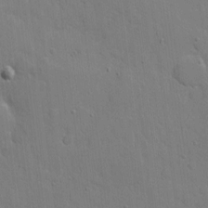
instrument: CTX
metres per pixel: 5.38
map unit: eHh
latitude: 5.1592
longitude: -67.2537
